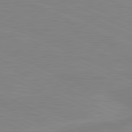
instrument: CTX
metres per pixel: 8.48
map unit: lApd
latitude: 81.4237
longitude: -173.3103
